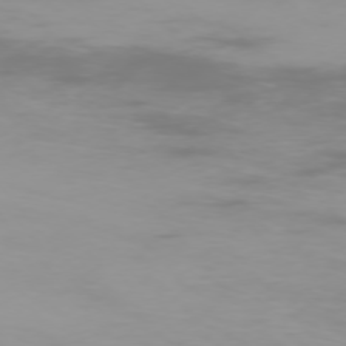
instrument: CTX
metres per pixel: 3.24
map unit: Ap
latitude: -76.5952
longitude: -73.9339
